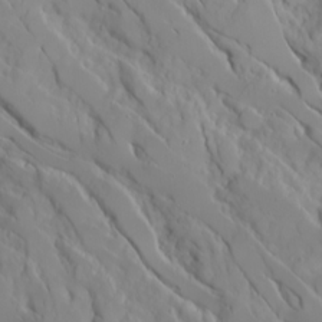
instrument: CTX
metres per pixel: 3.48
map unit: Ave
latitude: 16.6679
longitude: -129.0080
